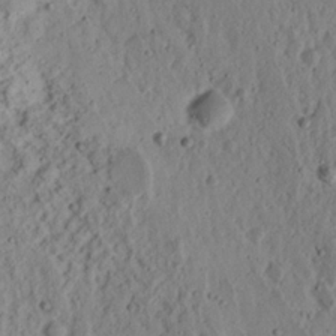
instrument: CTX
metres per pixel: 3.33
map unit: eHh
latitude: 22.5735
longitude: -70.2333
